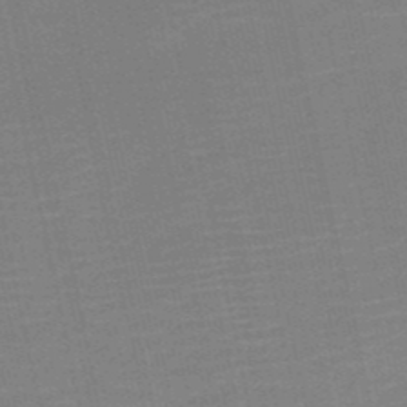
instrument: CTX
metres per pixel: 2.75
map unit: HNb
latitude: -51.5777
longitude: -48.1389
